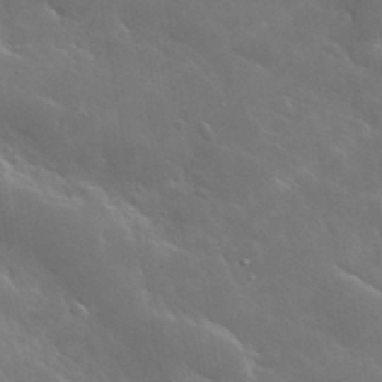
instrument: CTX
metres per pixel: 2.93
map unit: lHvf
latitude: 36.4223
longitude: -91.6694
